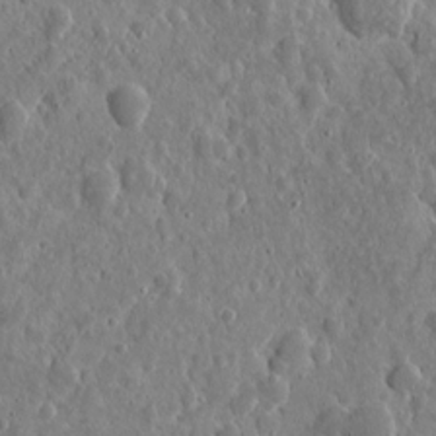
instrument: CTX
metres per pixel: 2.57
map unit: eHh
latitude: 10.1011
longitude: -73.5560
